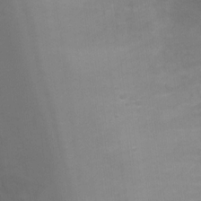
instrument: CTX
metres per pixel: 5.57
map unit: Ht
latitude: -3.2186
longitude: -28.2522
